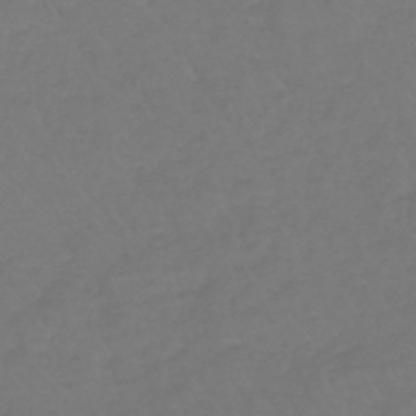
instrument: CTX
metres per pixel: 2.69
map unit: lHb
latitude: -42.4628
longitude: 67.3510
